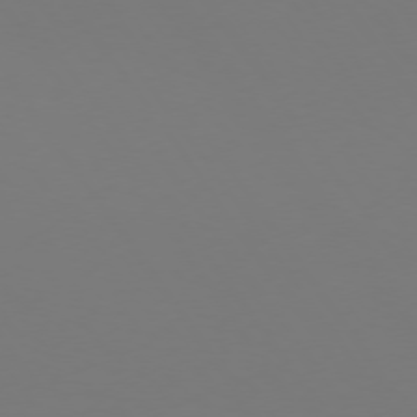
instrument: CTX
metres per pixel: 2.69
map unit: Hpe
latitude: 73.8773
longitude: -123.4993
